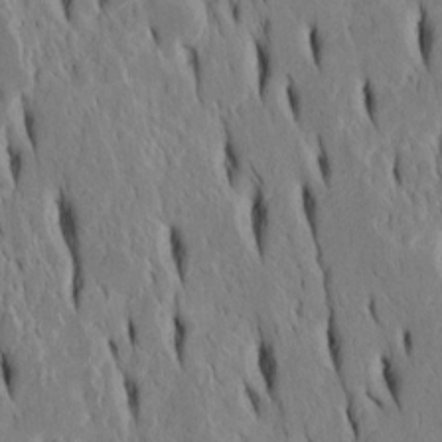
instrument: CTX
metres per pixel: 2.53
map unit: Htu
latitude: -4.7463
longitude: 151.5399
